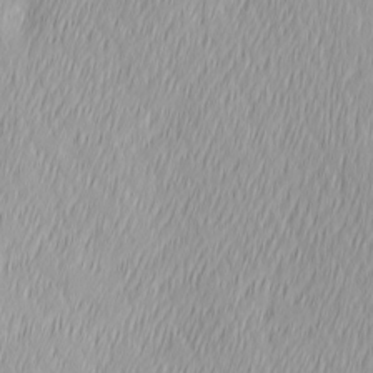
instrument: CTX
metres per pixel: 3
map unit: Ave
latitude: 2.6868
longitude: -113.5749
